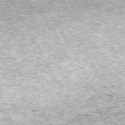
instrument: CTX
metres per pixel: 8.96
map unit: Hpe
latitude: -70.8408
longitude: 13.8234
